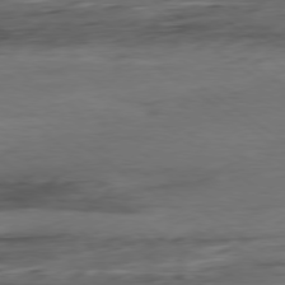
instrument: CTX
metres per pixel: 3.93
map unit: Hpe
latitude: -78.8597
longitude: -17.2915
